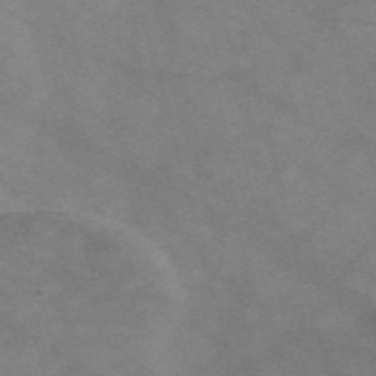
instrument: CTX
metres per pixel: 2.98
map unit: Nve
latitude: -59.4454
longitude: 59.7477
